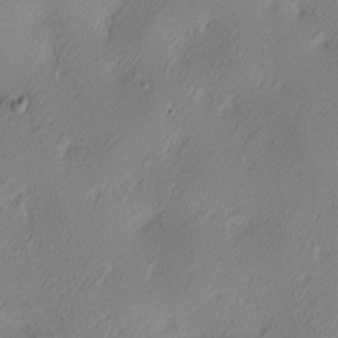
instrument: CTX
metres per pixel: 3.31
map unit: lAa
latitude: 3.4993
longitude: -116.0444
